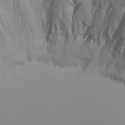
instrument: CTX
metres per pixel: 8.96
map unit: Nhu
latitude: -5.0108
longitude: -85.3482
